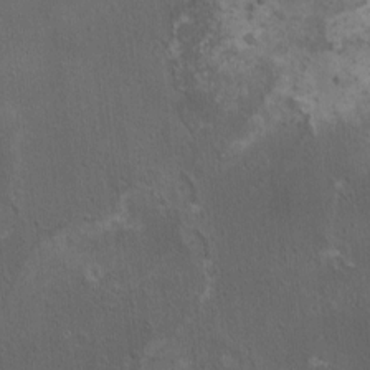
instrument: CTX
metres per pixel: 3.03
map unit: HNhu
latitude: 4.3656
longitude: 4.8786
